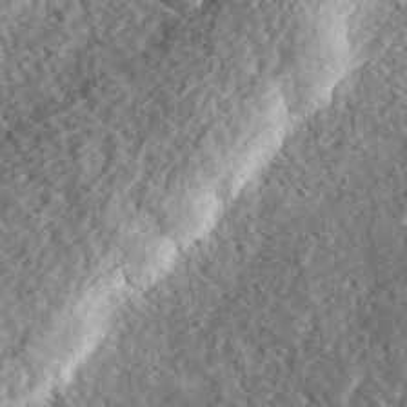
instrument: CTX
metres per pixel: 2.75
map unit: eHh
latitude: 36.9703
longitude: -79.1403
